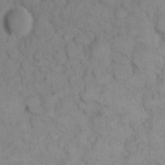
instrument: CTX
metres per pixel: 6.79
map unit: eHh
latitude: 8.2901
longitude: -64.6113
